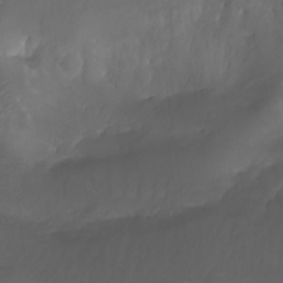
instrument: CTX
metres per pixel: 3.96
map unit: Nhu
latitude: -4.7841
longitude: -76.1955
